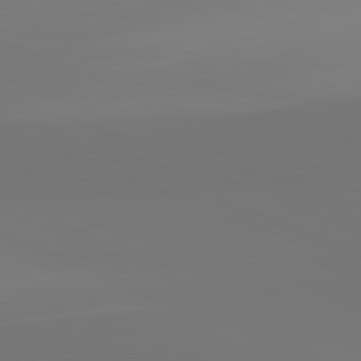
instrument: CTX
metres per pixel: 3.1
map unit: lApd
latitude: 81.8016
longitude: 146.8786
